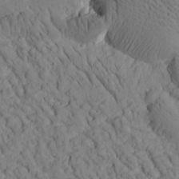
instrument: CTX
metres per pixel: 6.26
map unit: Htu
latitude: -1.6722
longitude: 174.0283
